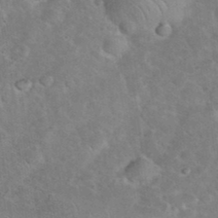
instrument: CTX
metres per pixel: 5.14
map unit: eHh
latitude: 37.1026
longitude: -65.2159
